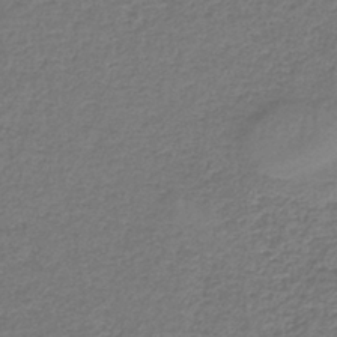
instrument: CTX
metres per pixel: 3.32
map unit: HNb
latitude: -37.8044
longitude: 50.7463
